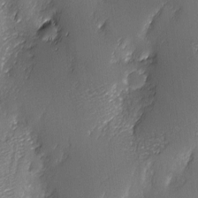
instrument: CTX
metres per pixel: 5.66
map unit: Ave
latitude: -6.8030
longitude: -120.0822
